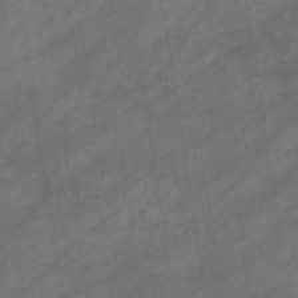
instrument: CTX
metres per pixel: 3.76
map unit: eHb
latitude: -33.0109
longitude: 71.6911
